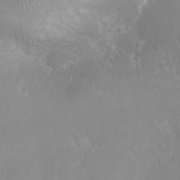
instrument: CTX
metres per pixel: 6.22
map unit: eHh
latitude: 24.9513
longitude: -63.6316
